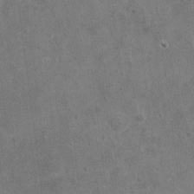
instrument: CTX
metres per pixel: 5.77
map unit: Nhu
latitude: -16.9542
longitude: -56.2711
